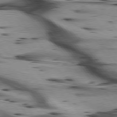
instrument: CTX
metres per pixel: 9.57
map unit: lApd
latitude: 75.2537
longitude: -64.7057
